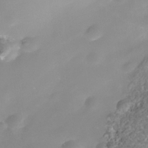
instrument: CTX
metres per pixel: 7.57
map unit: Nhe
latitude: -36.4629
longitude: -117.8772
